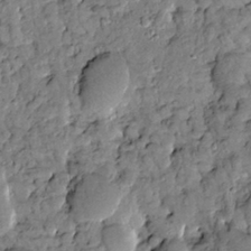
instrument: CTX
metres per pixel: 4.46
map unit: Htu
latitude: -2.1227
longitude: 173.7100
